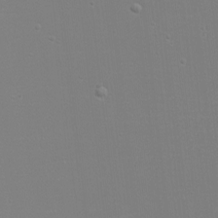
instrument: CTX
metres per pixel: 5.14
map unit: eHh
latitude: -6.1417
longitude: -83.2725
